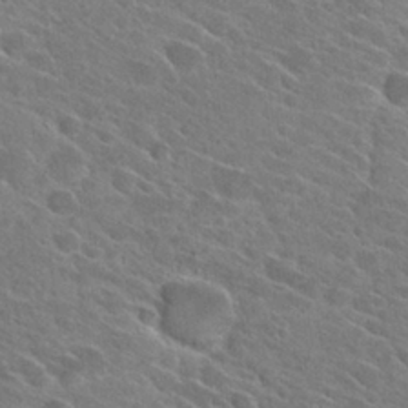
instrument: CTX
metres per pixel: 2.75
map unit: Hto
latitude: 26.9325
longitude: -42.5546
